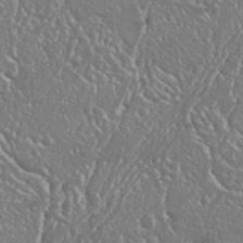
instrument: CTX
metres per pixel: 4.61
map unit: Nhu
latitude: 25.5560
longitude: -58.1578
